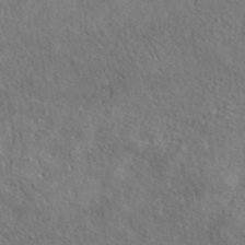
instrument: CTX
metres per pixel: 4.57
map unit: eAb
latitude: 41.8961
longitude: 104.8975
